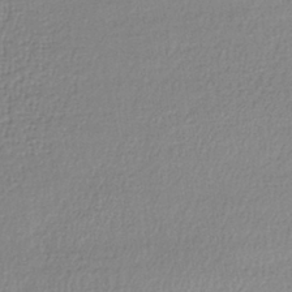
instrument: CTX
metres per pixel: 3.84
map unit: lHb
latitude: -40.3495
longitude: 69.3131
